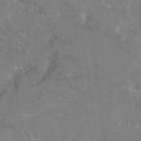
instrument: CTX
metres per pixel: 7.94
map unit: Hto
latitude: 9.5182
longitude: -35.4993
